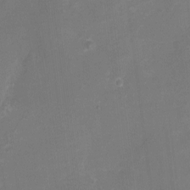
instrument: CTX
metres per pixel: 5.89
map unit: eHh
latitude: -6.5951
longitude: -78.0255
